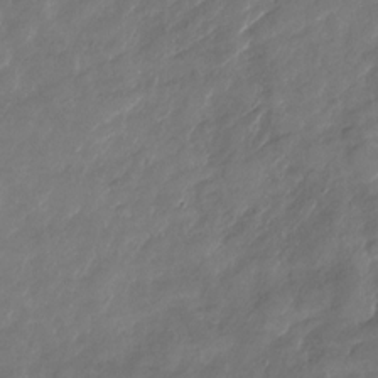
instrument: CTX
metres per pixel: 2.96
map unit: Nhu
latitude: -29.2565
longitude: -71.9717
